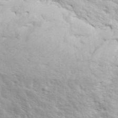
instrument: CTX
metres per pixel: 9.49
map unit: ANa
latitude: 43.0459
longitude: 48.2551
